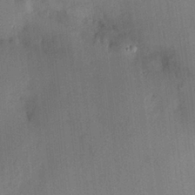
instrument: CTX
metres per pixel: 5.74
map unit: HNhu
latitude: 14.4412
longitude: 11.0675
